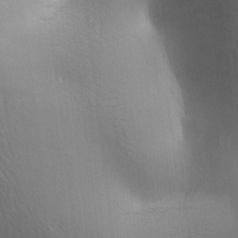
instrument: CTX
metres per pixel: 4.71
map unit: lAa
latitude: -6.1983
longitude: -121.4994
